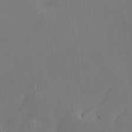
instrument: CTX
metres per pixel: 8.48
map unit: HNhu
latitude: 3.7638
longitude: -6.7246
